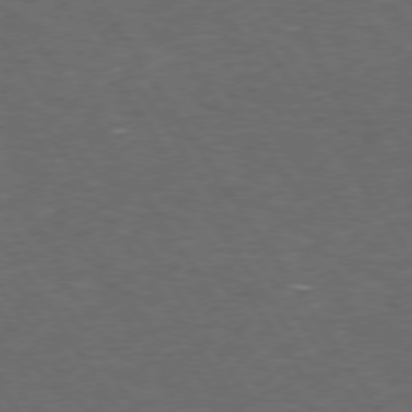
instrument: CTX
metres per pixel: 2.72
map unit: Hpe
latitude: 73.9528
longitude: -124.9135
